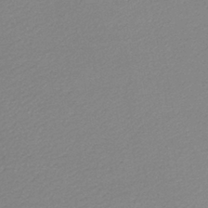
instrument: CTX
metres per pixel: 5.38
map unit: lHb
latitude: -40.5574
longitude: 70.8597
